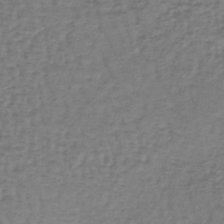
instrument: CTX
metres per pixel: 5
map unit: lHb
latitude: -38.3306
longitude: 63.9556
